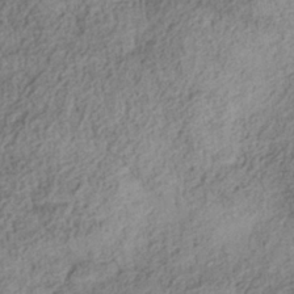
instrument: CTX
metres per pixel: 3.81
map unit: Nhe
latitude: -38.5574
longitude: -147.0648
